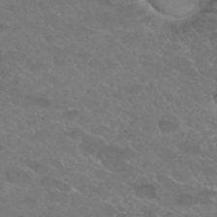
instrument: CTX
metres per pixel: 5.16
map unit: Hto
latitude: 32.3656
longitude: -48.6868
